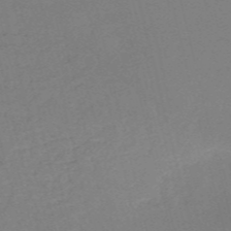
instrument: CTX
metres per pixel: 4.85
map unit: HNb
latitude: -53.6910
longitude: -41.1025
